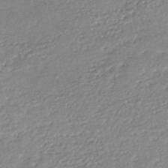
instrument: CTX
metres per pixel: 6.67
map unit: HNhu
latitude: -46.9919
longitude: 102.6519
